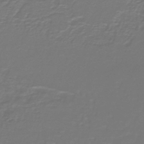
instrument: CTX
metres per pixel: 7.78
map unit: lHb
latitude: -42.2361
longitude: 57.1809
